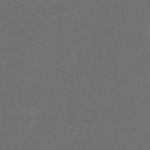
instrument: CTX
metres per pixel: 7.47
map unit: HNhu
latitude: 1.1025
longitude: -2.3278
